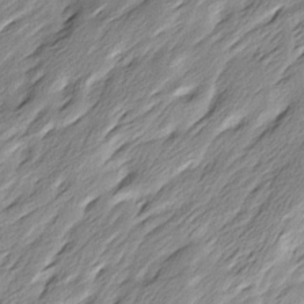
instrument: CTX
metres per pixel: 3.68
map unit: Ave
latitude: 15.3104
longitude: -136.0255
